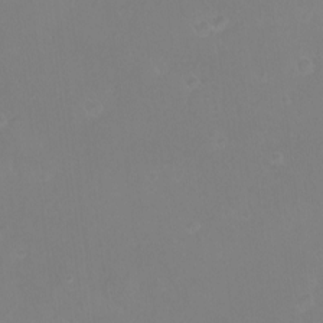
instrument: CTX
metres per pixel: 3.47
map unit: eHh
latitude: -11.0298
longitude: -64.7057
